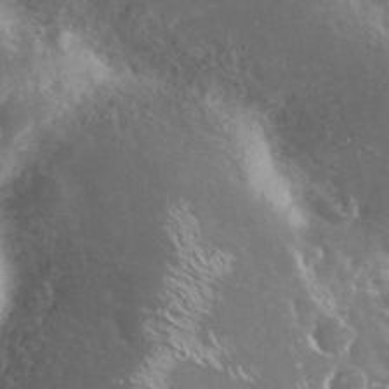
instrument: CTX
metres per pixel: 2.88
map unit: Nhu
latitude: 25.4993
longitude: -59.1781
